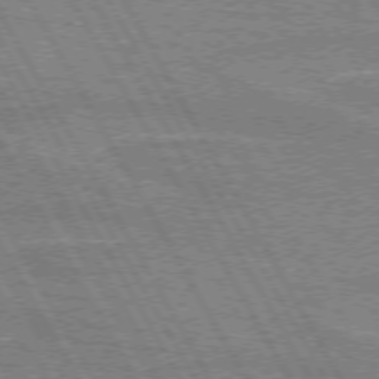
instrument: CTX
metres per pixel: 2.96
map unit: lApd
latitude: 72.8002
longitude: -55.2537
